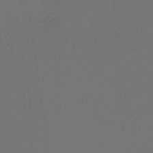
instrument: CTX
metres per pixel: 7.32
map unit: lHb
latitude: -39.8045
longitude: 63.2376
